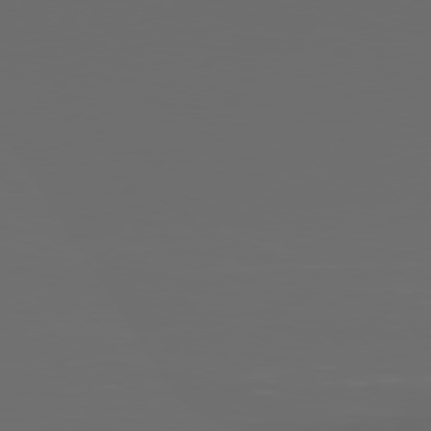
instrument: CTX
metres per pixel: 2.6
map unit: Hpe
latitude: 76.6301
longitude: -139.1781
